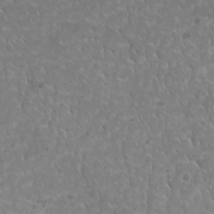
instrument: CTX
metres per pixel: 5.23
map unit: Htu
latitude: 2.6868
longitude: -20.8947
